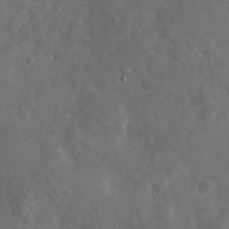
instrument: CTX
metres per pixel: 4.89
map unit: eHh
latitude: 24.6868
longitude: -67.7071
